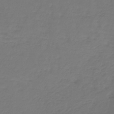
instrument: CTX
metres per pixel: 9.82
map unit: lHb
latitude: -43.1809
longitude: 62.5762
